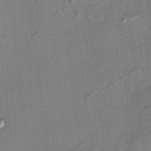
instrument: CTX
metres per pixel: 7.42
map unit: HNhu
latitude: 7.4237
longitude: 15.2565
